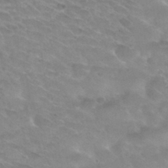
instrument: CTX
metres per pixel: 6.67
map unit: Hto
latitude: 31.5938
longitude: -47.7450
